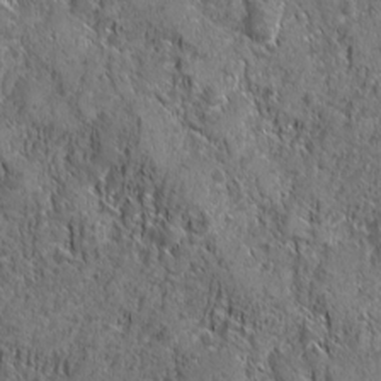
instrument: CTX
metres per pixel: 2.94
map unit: Ave
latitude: -10.4062
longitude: -119.6316
